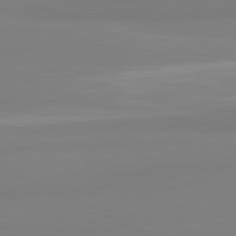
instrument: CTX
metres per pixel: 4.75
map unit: lApd
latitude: 81.8205
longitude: 178.5007
